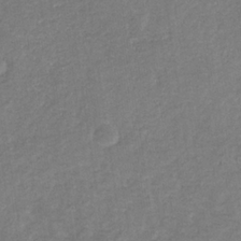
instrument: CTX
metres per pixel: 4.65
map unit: eHb
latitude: -33.9367
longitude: 75.2565
